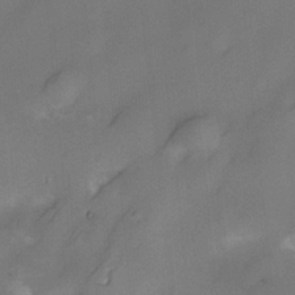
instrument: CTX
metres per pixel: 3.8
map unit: eHh
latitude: -22.2740
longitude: 15.7856
